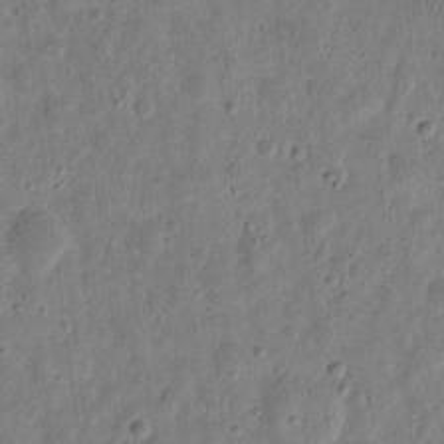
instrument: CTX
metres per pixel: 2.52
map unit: eHh
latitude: 10.1200
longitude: -73.4049
